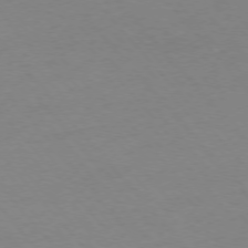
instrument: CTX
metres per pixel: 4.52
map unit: Ap
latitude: -76.4629
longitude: -72.3468
